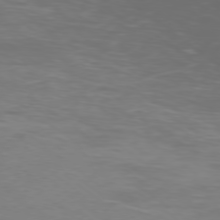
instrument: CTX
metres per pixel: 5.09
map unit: Ap
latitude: -78.2739
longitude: -75.9717
